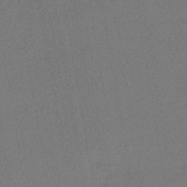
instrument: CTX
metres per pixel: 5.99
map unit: lHb
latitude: -38.6330
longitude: 58.5006
